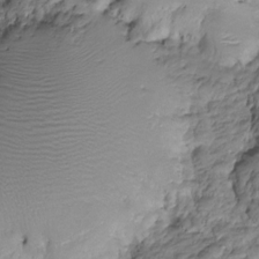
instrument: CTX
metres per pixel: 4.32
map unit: HNhu
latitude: -20.6329
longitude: 84.8785
